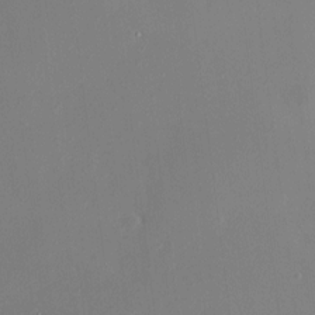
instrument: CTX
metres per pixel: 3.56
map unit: HNhu
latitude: 7.5182
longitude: 8.4818
